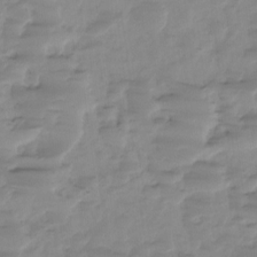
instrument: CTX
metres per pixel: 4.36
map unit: Ht
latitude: -15.2187
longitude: -52.3090
